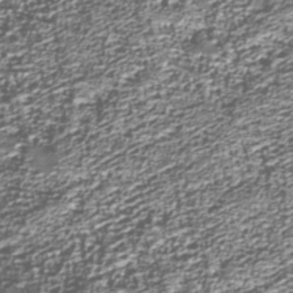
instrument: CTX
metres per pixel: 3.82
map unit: Nhu
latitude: -38.7085
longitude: -82.2522
